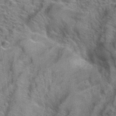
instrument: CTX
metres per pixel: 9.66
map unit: Hto
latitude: 39.1970
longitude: -44.7624
